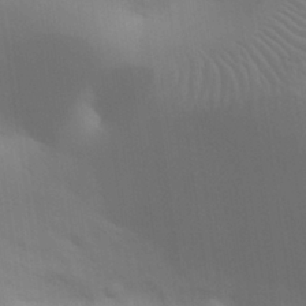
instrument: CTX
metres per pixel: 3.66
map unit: eHh
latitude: 30.7436
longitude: -70.1389
